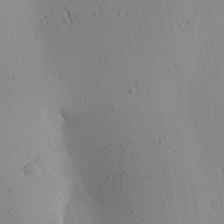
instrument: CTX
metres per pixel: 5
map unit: Aa
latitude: 24.3467
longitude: -144.7246
